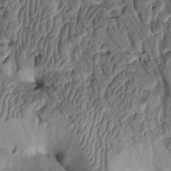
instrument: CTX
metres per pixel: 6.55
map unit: Htu
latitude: -2.3873
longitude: 150.6140
